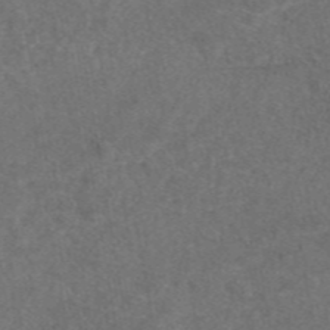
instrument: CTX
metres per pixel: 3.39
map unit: eAb
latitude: 47.7450
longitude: 109.3699
